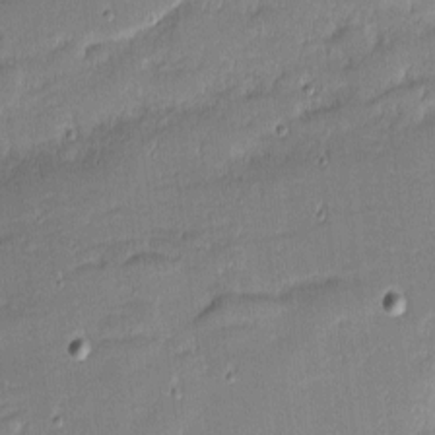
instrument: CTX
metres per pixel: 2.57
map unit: eHh
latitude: -2.1983
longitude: -83.2725
